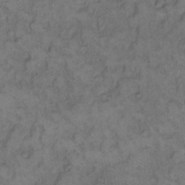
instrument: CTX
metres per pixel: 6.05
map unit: eHh
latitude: 12.0633
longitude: -63.8962
